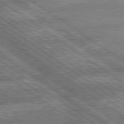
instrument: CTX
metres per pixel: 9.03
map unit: lApd
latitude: 79.8961
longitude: -168.7435
